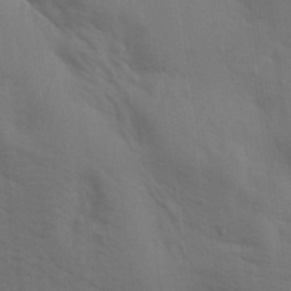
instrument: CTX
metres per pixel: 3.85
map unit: lAa
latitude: 19.7449
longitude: -139.1592
